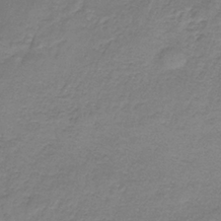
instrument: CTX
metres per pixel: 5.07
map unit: HNb
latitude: -35.9367
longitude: 56.8030
